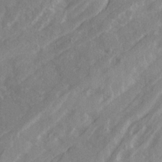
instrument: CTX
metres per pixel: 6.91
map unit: Ave
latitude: 21.0459
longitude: -130.4412
